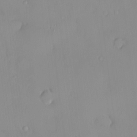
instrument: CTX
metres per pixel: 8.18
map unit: HNhu
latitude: 2.2711
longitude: 7.7288
